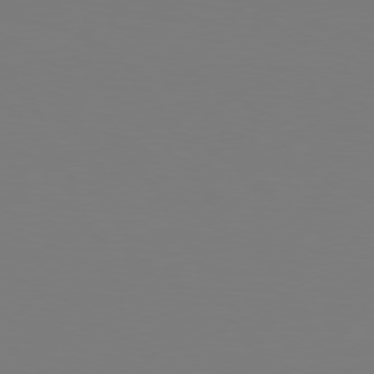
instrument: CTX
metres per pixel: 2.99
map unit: Hpe
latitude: 76.8380
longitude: -130.7247
